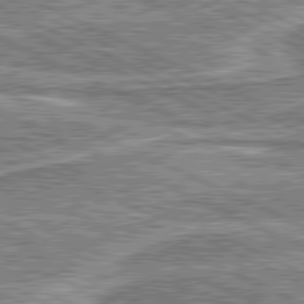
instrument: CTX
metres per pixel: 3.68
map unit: lApd
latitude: 81.0269
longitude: 169.1620
